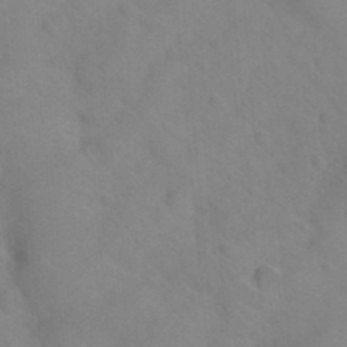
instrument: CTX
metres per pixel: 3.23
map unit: Nhu
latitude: 26.5546
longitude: -54.8758
